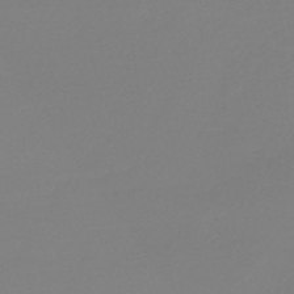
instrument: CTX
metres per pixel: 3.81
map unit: lHb
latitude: -44.4440
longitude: 64.3118
